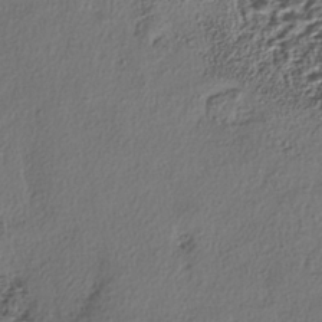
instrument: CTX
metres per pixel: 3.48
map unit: eHh
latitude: -41.6344
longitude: 123.1242
